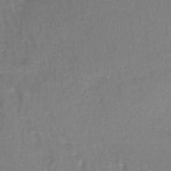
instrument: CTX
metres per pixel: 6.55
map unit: lHb
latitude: -41.8611
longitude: 59.3320
